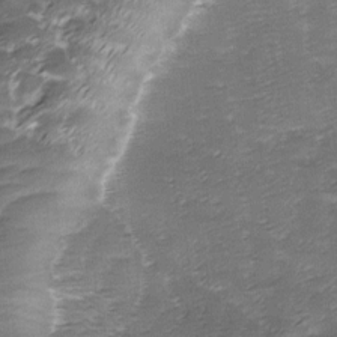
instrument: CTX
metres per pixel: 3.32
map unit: Ave
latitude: -8.1039
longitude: -123.1592
